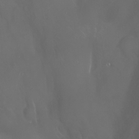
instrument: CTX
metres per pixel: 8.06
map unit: Nhu
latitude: -6.2172
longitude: -91.4049
